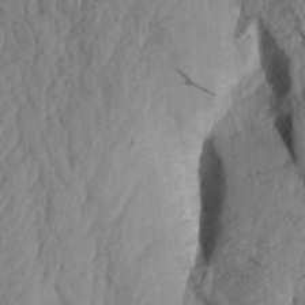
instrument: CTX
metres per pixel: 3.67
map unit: Aa
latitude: 18.6301
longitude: -146.0255
